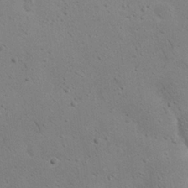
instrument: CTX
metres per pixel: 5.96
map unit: Nhu
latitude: 23.1592
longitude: -72.1200
